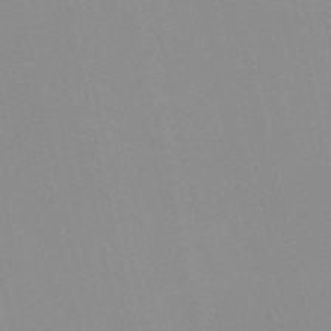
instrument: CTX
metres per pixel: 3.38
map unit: Nve
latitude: -57.3321
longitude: 60.4440
